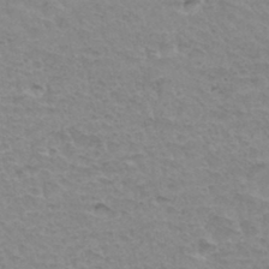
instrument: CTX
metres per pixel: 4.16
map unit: Hto
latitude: 34.6868
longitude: -45.7072
